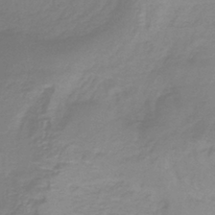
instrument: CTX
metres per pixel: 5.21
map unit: lHb
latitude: -38.1606
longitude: 72.0472
